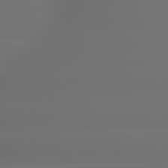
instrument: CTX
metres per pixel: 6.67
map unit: lApd
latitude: 79.5371
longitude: -137.5749
